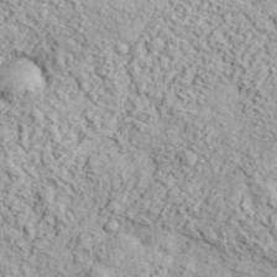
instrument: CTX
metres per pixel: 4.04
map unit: eHh
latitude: 37.6127
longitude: -80.9136
